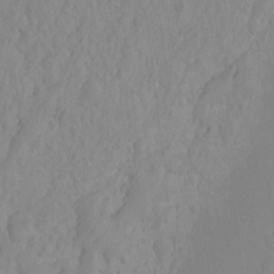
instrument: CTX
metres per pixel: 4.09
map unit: Hto
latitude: -14.2740
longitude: -41.7260
